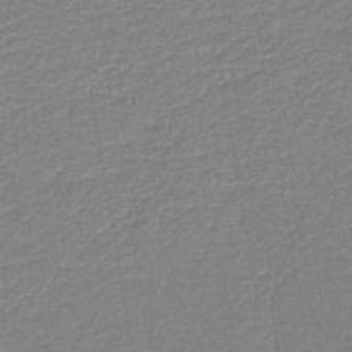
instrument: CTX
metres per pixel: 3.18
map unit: HNb
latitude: -40.8786
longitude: 51.0297
